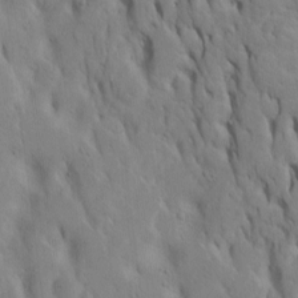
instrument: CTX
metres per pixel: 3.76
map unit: Htu
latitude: -7.8422
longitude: 144.8408
